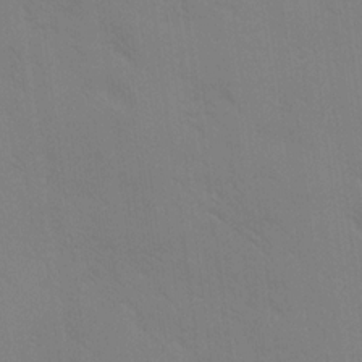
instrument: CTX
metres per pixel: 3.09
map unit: Ave
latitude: -0.9353
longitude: -112.4223
